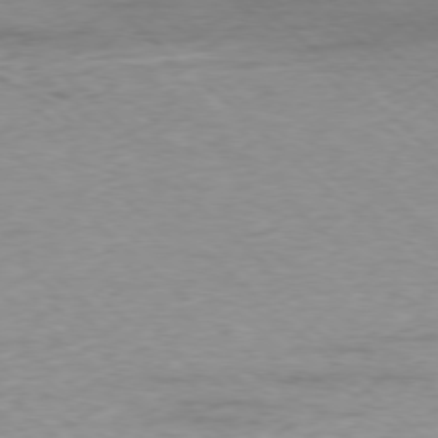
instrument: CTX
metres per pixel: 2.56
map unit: Ap
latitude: -77.6155
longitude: -93.5749
